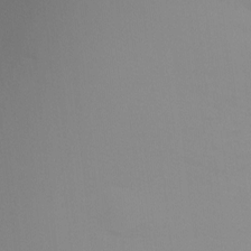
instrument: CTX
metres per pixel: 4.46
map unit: Ht
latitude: -8.8030
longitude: -32.3278
